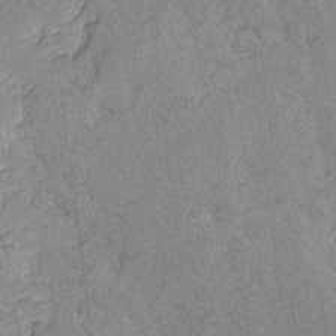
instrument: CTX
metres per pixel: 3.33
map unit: lAvf
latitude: -4.5384
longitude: -109.2348
